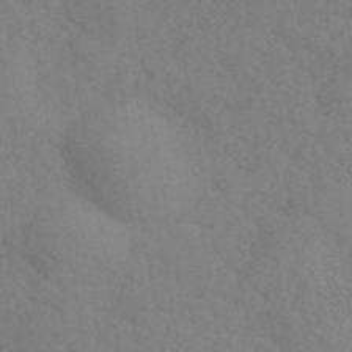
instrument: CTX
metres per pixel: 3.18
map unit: ANa
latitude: 42.0633
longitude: 54.1417
